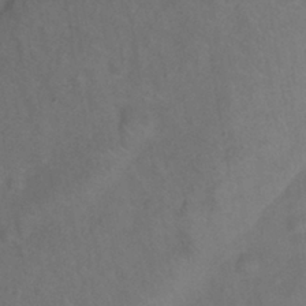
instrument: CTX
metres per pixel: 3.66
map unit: Ht
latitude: -0.6330
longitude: -33.0647
